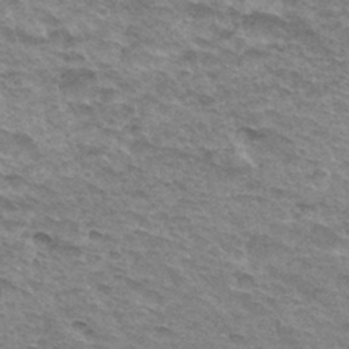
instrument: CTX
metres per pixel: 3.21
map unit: Hto
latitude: 33.4993
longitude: -45.1592
